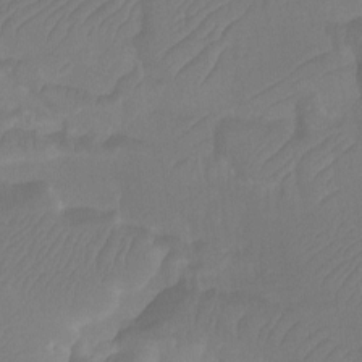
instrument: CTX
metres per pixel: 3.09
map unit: Ht
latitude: -9.9745
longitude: -34.1955
